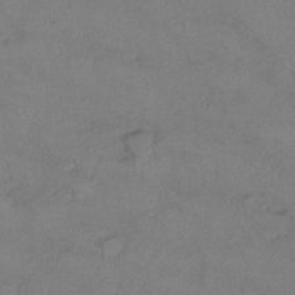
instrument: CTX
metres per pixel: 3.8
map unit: Hto
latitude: 6.6679
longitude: -35.4426
